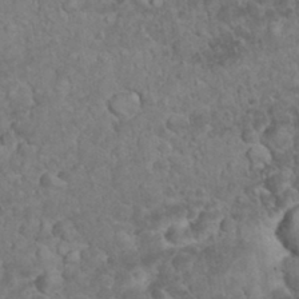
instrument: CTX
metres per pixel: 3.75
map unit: eHh
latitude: 33.2726
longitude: -64.4034
